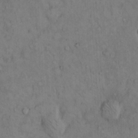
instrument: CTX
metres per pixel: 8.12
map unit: Hto
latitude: 12.6302
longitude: -59.3860
